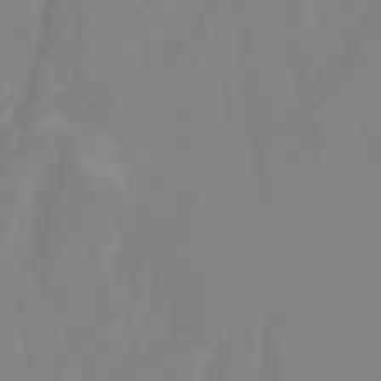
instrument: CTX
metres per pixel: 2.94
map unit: Aa
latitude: -13.1431
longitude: -59.0459
